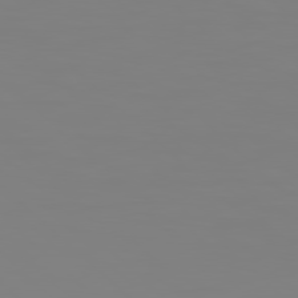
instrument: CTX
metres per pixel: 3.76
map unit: Hpe
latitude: 78.3468
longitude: 178.9730
